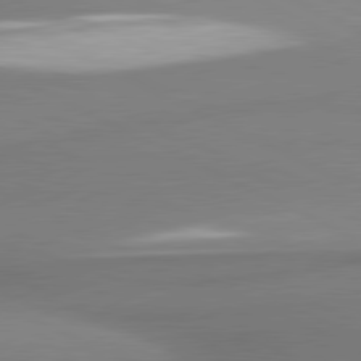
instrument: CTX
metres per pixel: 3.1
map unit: lApd
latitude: 80.9136
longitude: 176.6519
